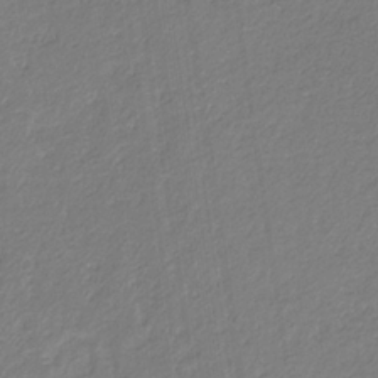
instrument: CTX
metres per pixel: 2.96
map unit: eHb
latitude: -30.5573
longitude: 67.4643
